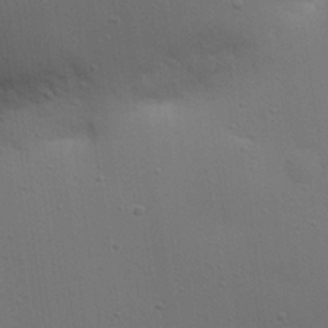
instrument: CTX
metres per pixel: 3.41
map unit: eHh
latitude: 24.9702
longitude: -71.5749
